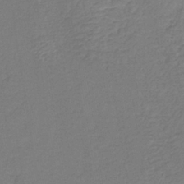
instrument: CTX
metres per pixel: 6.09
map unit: HNb
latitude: -34.8408
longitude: 52.0283
